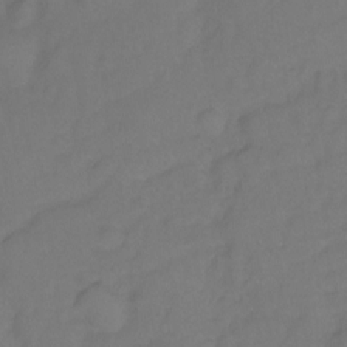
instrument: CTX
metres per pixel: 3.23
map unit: Ht
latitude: -2.6329
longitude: -33.9528
